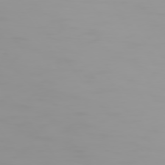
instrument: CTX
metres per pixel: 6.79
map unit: Hpe
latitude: 74.3278
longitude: -128.5735
